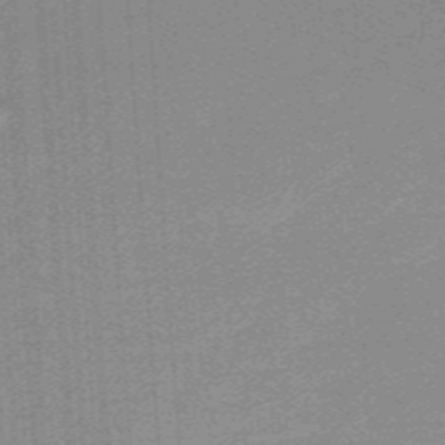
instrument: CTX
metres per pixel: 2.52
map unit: HNb
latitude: -54.7085
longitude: -45.9150
